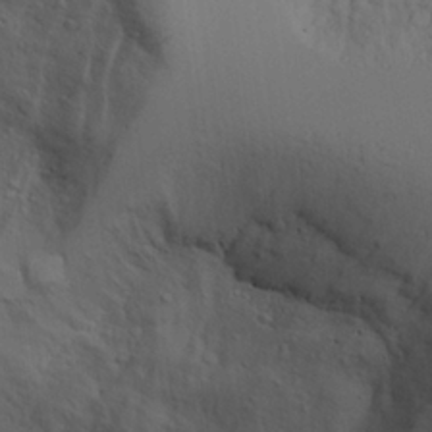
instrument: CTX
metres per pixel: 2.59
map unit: Aa
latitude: 25.2725
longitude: -131.9151
